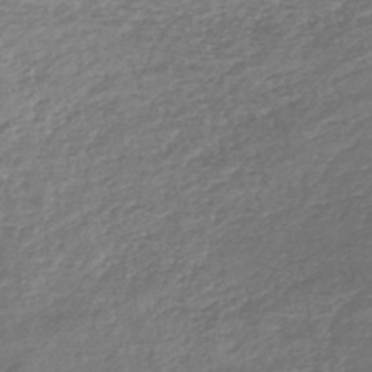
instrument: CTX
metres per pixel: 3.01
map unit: lHb
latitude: -46.1983
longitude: 73.6344
